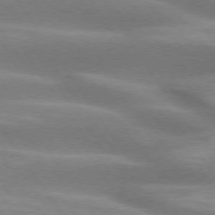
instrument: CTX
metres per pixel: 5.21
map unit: lApd
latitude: 74.4790
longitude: -49.1214
